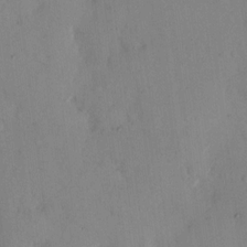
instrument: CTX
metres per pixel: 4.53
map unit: eHh
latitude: 12.5546
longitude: -62.0822
